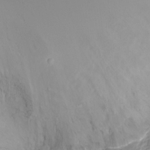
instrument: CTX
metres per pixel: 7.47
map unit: Ht
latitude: -10.4251
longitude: -35.8394
